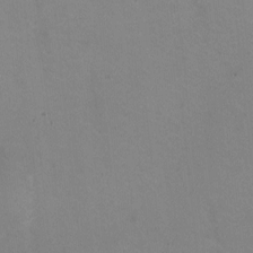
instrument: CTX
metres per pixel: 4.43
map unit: HNhu
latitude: -1.6722
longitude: -3.3859
